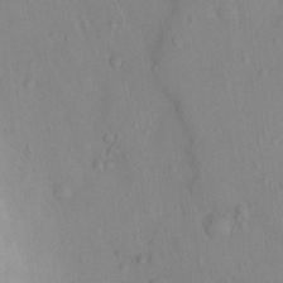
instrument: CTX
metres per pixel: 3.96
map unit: Ht
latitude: -9.1620
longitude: -21.8773
